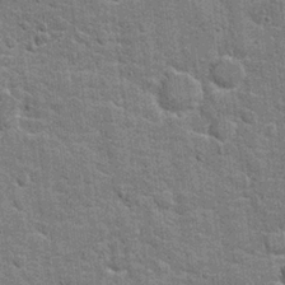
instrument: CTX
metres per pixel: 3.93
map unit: Hto
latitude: 20.8002
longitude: -48.1389
